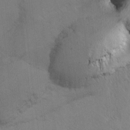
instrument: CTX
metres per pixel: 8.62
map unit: Ave
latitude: -0.6897
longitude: -112.2144
